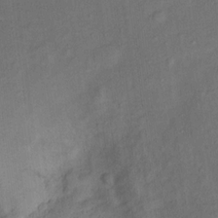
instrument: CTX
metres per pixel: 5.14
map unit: Ht
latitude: 13.9717
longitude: -40.2522
